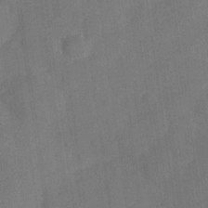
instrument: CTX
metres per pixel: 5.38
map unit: Hve
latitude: -28.5007
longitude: 92.8408
